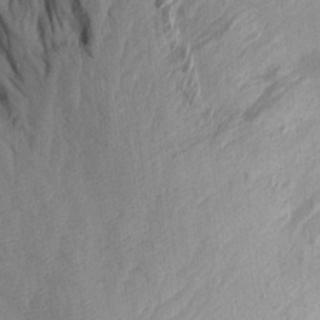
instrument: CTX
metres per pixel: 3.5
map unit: Aa
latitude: 15.8395
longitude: -145.3293
